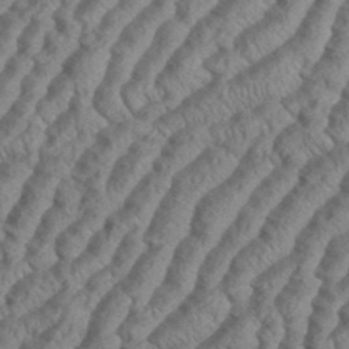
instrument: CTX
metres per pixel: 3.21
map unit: eHh
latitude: 37.0648
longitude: -137.3860
